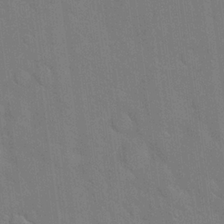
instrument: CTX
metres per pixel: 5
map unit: Hto
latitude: 20.7058
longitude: -54.2333
